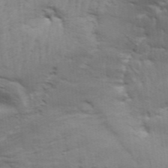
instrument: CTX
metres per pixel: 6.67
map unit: Aa
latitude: 33.3293
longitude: -135.8772
